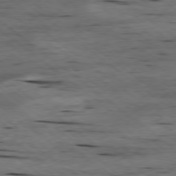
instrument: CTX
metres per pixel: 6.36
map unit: Ap
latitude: -78.9730
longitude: -90.8380
